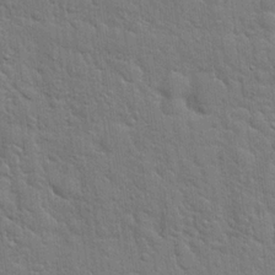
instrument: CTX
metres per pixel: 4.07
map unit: Hto
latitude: 19.4993
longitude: -51.8772
